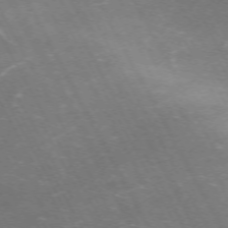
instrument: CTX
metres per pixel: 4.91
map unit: Hpe
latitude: -71.5777
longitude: 9.1053
